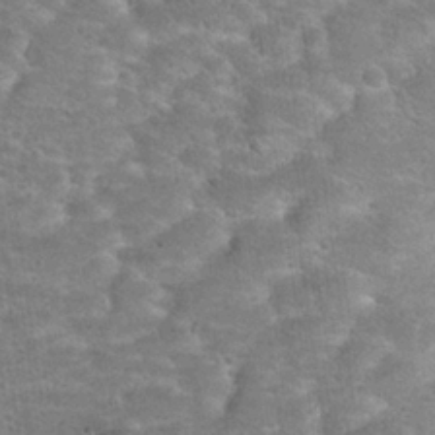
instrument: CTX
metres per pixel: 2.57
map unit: Hto
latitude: 22.2333
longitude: -48.9892
